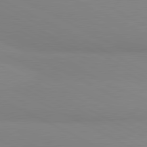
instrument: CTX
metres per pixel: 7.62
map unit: lApd
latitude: 80.9514
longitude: 179.5021
